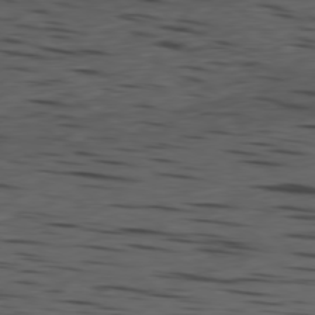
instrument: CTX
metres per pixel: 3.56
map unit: Ap
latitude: -79.6533
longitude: -59.0459
